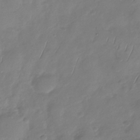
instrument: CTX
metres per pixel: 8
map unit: Nhu
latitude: -29.6911
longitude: -58.9892
